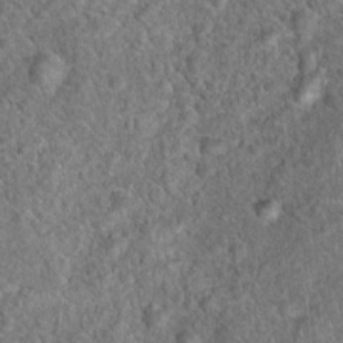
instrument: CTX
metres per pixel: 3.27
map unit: Hto
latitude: 18.4034
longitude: -42.7435
